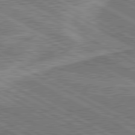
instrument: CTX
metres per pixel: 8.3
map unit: lApd
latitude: 80.7435
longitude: 144.1606
